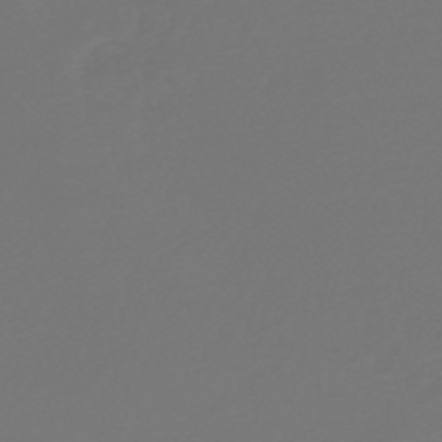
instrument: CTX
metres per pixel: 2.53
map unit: lHb
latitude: -47.8044
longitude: 59.8800
